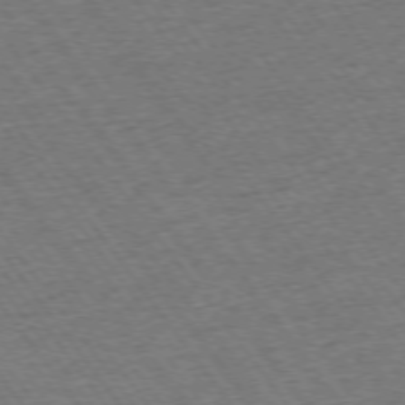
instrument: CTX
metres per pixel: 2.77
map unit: Ap
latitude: -75.0109
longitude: -88.7625
